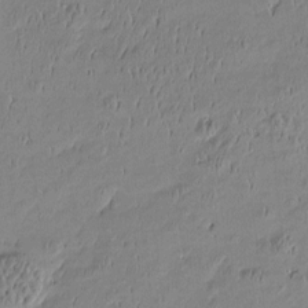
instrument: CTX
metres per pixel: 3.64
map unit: Htu
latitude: -6.1605
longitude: 176.5574
